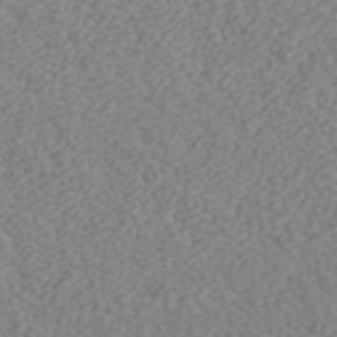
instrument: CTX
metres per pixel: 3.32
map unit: ANa
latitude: 43.8583
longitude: 28.4251
